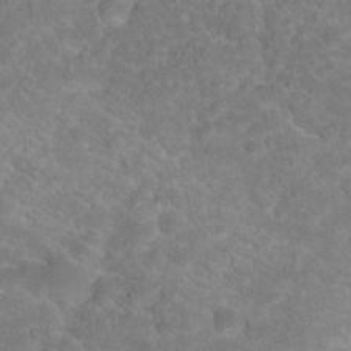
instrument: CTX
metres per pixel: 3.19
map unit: Hto
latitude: 18.8569
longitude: -37.9906
